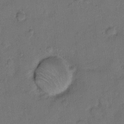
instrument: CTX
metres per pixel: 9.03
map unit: Hto
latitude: 8.2145
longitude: -62.1578
